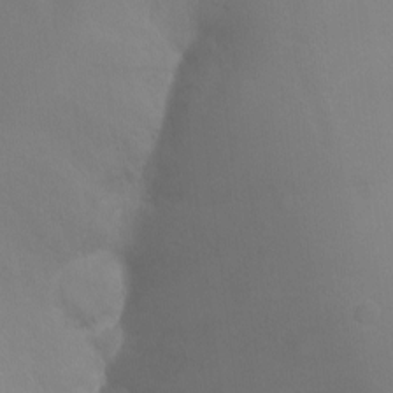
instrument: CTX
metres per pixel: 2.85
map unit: Ht
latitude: -7.9745
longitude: -35.2348
